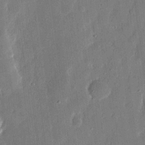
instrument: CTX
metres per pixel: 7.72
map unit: eHh
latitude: 14.8569
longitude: -70.5735
